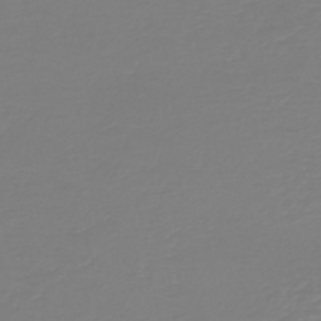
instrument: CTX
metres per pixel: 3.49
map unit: HNb
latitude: -46.2739
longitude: 54.2740
